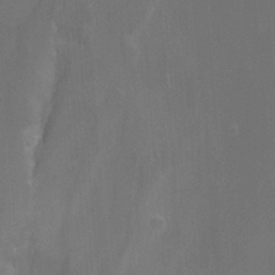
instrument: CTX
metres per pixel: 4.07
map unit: Nhu
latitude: -15.4833
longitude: -57.5371
